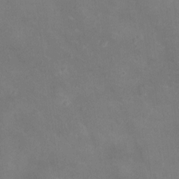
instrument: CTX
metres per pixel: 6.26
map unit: Ht
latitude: -4.6518
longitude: -19.3859
